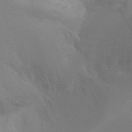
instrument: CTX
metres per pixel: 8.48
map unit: Ht
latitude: -4.9919
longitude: -26.1200
